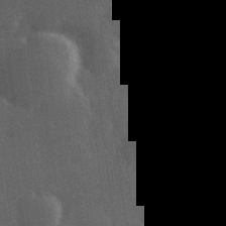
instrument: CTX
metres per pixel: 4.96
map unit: Hve
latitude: 27.3293
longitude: 147.0108
